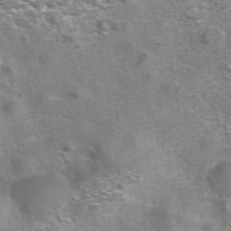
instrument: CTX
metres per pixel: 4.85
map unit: eAb
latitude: 42.1767
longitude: 106.1606
